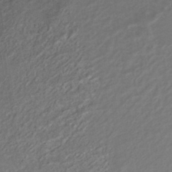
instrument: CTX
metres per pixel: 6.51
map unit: HNhu
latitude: -43.3131
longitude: 97.3510
